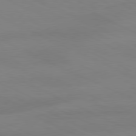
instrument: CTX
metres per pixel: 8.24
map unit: Ap
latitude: -81.3699
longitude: -94.2523
